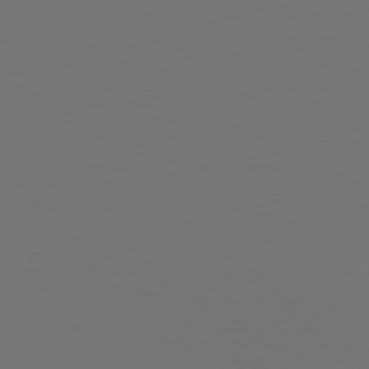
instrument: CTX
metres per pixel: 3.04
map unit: Hpe
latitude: 76.0633
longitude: -135.7071
